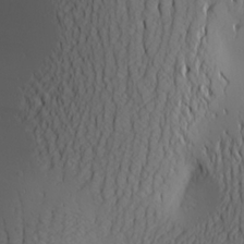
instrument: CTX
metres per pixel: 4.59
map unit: Aa
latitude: 25.9339
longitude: -144.4790
